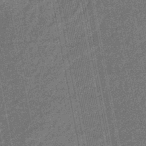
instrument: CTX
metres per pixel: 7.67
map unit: eHb
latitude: -43.8422
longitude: 87.1242
